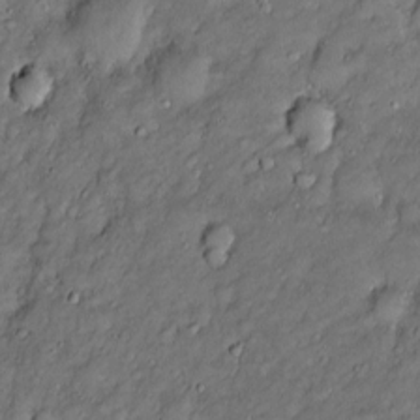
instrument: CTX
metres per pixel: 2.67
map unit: Htu
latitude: -6.8408
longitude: 159.5210
